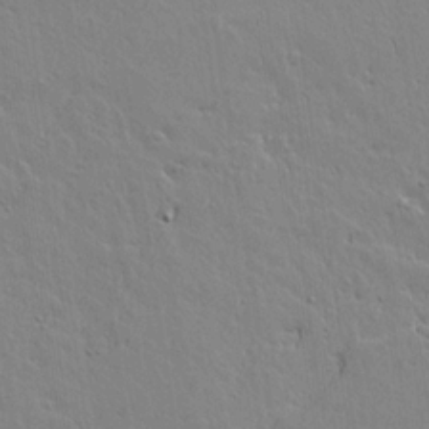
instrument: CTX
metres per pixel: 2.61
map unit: lAvf
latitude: 15.6883
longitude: -125.1403
